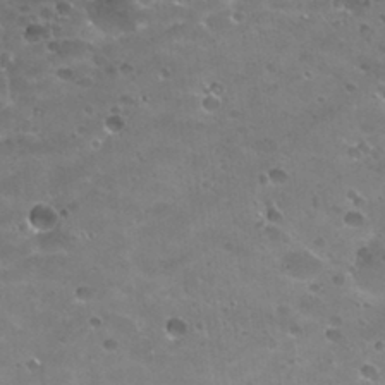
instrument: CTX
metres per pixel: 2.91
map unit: Nhu
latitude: 31.1026
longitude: -53.2159
